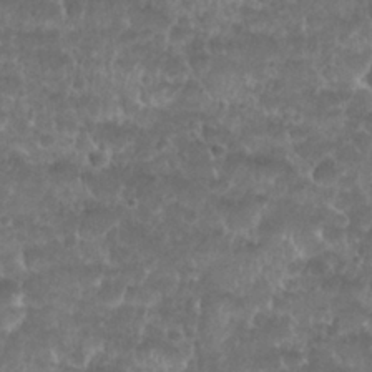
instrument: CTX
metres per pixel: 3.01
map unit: Nhu
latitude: 26.7435
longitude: -52.5168
